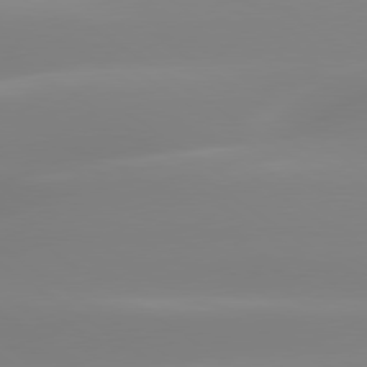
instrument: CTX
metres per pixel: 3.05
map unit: lApd
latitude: 79.8961
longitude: -136.3845
